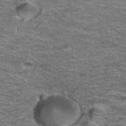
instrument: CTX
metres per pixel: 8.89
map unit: Hto
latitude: 37.7828
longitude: -43.4804
